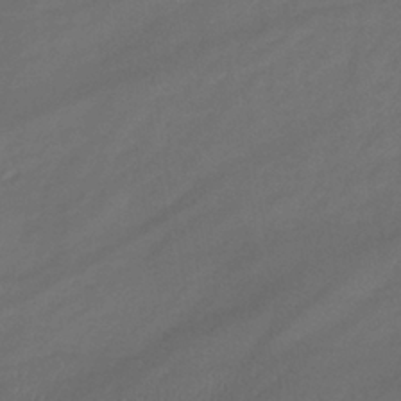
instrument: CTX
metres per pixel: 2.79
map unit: lHb
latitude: -39.2376
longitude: 70.6896
